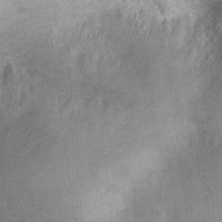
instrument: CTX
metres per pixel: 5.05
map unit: Ht
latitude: 14.5357
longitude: -37.3671
